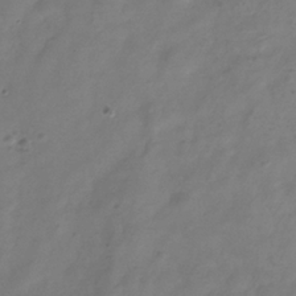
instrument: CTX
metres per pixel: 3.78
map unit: Hve
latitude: -33.0865
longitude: 91.7856
